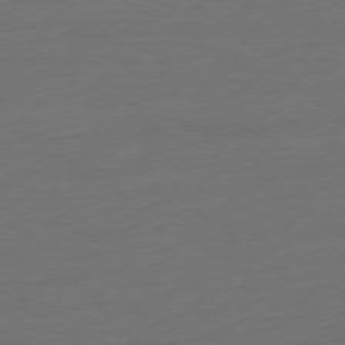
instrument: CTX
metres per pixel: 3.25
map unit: Ap
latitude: -79.5399
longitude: -65.5560
